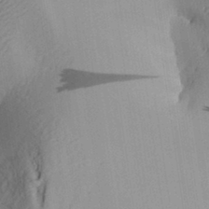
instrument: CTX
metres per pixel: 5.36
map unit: Aa
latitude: 30.9703
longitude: -133.0458
